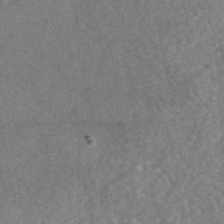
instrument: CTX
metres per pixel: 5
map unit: eAb
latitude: 45.7449
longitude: 107.3321
